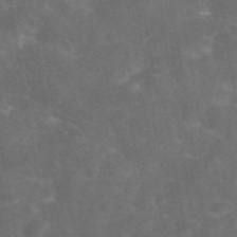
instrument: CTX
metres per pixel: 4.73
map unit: eAb
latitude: 46.6302
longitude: 126.2928
